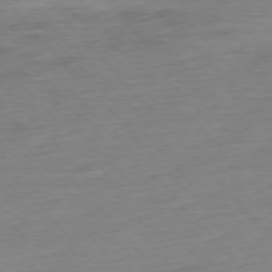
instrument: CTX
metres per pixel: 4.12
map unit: Hpe
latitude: -76.5385
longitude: -14.6302
